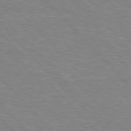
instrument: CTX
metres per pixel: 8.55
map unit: Hpe
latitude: 76.7624
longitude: -150.8191
